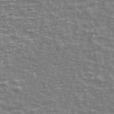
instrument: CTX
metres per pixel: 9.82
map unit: Ave
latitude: 40.1010
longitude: -113.7449
